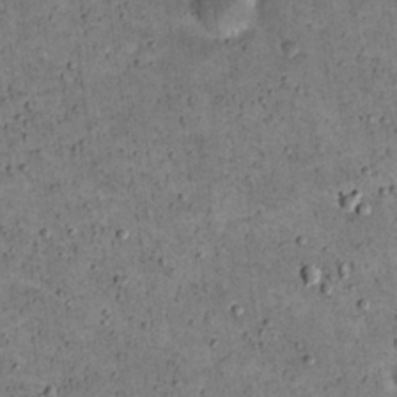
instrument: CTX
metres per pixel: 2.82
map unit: eHh
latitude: 21.5371
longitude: -65.1970
